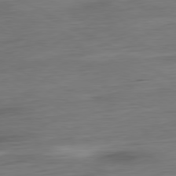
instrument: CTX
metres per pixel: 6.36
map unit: Ap
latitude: -80.8219
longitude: -67.4993
